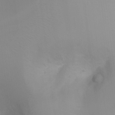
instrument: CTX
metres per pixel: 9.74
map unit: Ht
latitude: -0.9353
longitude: -20.8947
